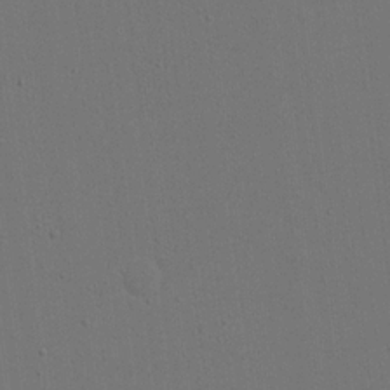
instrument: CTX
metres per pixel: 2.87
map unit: eHh
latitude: 18.8947
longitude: -69.1781
